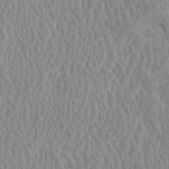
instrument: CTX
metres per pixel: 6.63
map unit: HNhu
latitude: 0.6679
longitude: -0.0822
